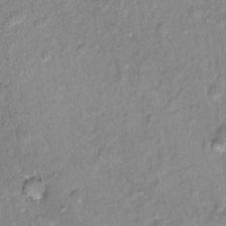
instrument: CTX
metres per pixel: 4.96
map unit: Nhu
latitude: 16.4979
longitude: -32.7435
